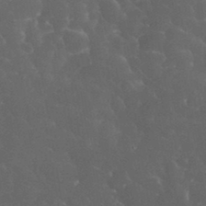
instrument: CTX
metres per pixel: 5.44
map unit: eHh
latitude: 33.7828
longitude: -63.9906
